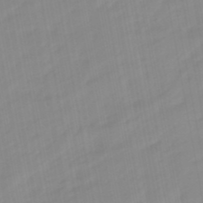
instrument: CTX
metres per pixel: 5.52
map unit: eHb
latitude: -48.6141
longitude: 84.4440
